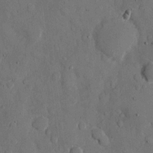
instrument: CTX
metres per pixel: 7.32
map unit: eHh
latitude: 11.9906
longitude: -67.6316
